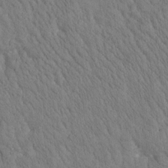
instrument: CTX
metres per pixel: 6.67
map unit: Htu
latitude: -0.9353
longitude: 174.6707
